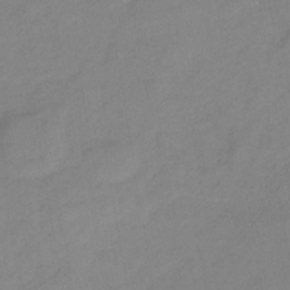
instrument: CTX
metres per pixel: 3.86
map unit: HNb
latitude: -31.4832
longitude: 61.9556
